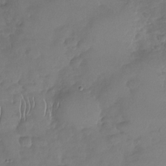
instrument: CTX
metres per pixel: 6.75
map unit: Nhu
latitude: -30.6140
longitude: -60.9324
